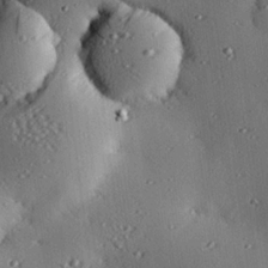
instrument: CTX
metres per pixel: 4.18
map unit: eHh
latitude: 23.3671
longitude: -90.7435
